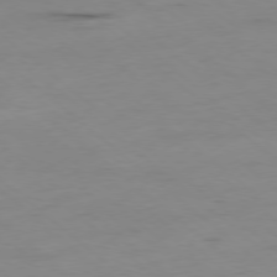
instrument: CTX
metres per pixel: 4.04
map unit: Hpe
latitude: -78.5007
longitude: 16.0283
